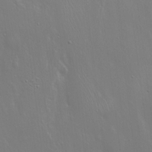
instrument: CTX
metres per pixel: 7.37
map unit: Hto
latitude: 18.3845
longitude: -56.5923
